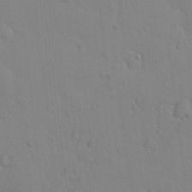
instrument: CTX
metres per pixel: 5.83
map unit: lAvf
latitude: 9.0836
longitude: 169.1809
